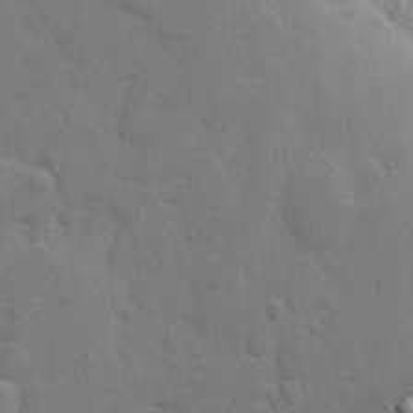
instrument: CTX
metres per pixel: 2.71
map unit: eHh
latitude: 8.8569
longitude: -66.9324
